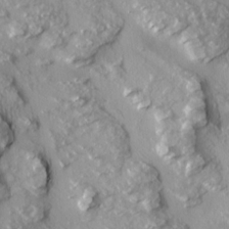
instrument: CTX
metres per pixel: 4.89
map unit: Ave
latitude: 14.8002
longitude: -131.0648
